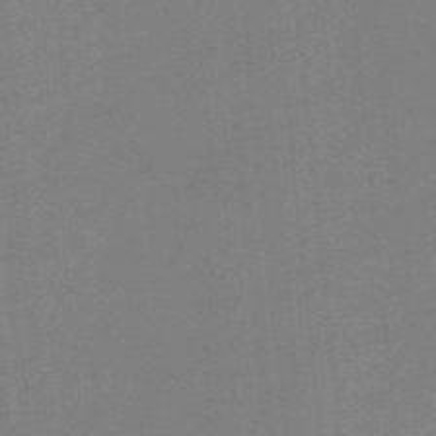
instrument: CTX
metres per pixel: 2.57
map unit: eHb
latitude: -44.6707
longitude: 87.9745
